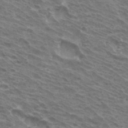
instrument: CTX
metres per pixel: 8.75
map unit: Hto
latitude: 33.1025
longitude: -41.0647
